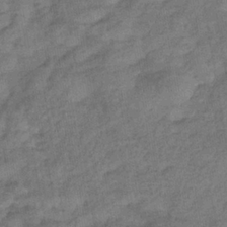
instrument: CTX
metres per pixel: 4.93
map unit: eHb
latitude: -33.0676
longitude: 73.9367
